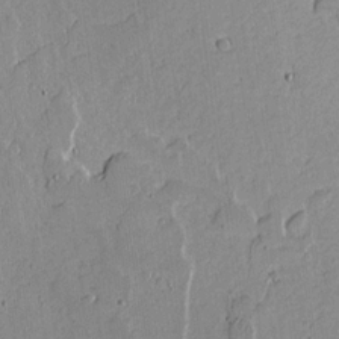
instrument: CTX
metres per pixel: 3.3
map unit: lAvf
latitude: 16.0822
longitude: -127.3671
